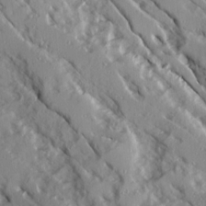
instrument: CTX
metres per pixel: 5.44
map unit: Ave
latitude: 14.4601
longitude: -130.9325
